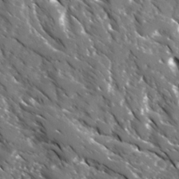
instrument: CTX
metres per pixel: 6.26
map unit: Ave
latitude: 16.6113
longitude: -130.9514
